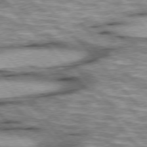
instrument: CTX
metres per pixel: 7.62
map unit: lApd
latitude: 76.1011
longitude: -49.7072
